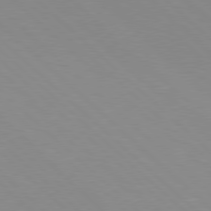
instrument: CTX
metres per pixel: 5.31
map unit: Hpe
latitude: 77.8016
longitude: -161.1970
